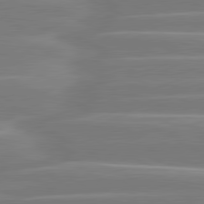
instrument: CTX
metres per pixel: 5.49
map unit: lApd
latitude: 81.0836
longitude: -130.5735
